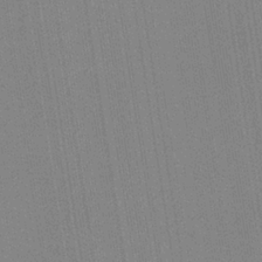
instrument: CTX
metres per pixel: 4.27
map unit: HNb
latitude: -34.9542
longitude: 55.0676
